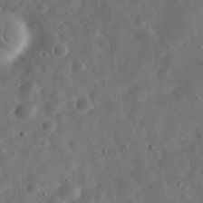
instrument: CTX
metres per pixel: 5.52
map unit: eHh
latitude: 33.3671
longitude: -75.3860
